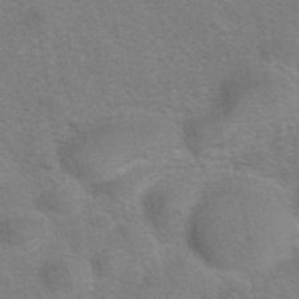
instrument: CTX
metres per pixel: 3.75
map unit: eAb
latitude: 41.7071
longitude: 106.6519
